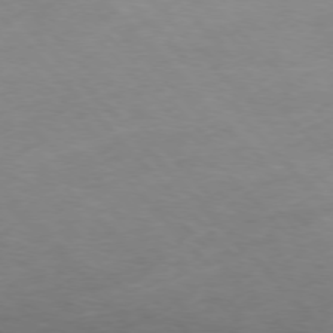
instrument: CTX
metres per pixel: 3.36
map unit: Hpe
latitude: -77.1998
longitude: 12.0850
